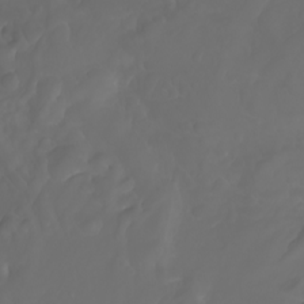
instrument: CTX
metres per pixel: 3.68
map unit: Nhu
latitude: -7.8611
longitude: -94.1956
